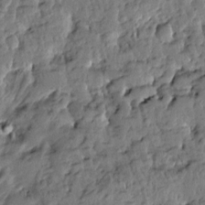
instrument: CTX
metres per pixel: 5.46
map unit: Htu
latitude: -1.4833
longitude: -179.8584
